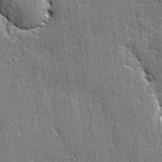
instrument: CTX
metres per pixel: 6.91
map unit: lAvf
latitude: -5.1998
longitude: -109.5938
